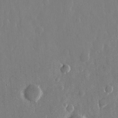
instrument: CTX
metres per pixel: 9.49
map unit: eHh
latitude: 12.2712
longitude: -71.2537
